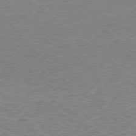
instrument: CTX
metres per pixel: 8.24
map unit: Ap
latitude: -77.8611
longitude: -92.5545
